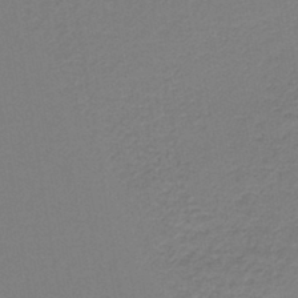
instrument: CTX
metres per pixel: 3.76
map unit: HNb
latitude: -42.2550
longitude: 49.4455
